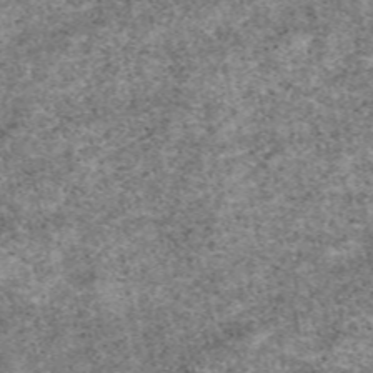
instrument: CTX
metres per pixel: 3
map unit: eAb
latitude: 50.1766
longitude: 109.4832
